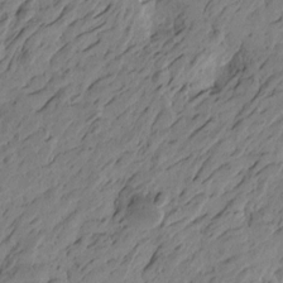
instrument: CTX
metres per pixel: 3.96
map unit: Htu
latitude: -5.6910
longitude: -179.5371
